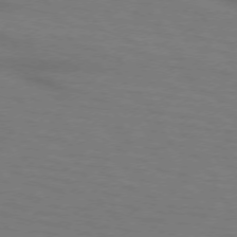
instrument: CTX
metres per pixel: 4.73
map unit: lApd
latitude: 72.6113
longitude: -57.5182
